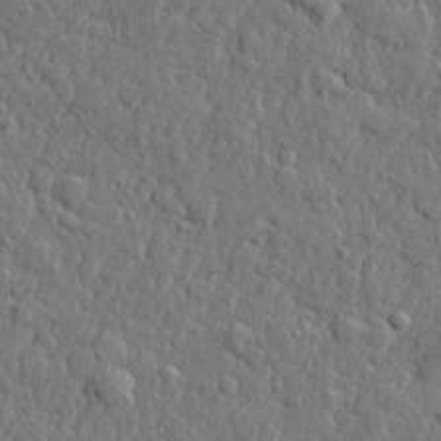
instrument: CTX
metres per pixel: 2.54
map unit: lHvf
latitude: 22.8758
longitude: 143.3131
